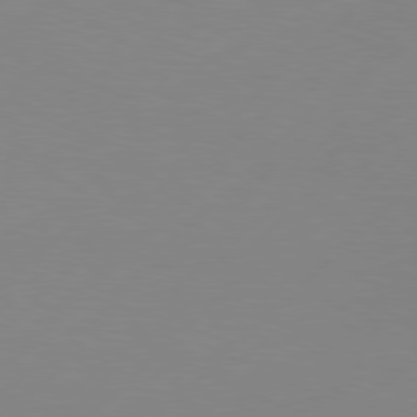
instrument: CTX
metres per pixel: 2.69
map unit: Hpe
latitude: 77.5938
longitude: -131.7639
